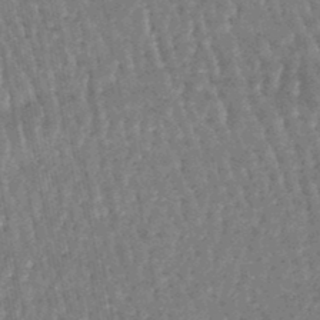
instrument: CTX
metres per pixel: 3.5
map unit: lHb
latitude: -47.1620
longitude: 78.4062
